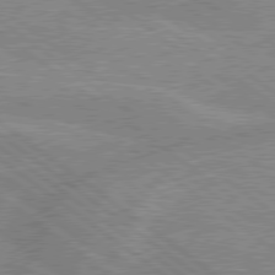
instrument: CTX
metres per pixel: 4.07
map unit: lApd
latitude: 79.0837
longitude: -156.8002
